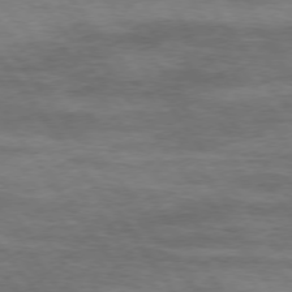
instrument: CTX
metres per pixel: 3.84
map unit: Hpe
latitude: 74.2900
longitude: -143.2915
